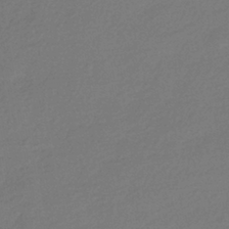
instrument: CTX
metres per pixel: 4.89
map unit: HNhu
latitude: -42.1227
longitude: 94.7085
